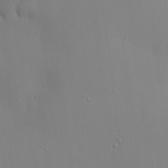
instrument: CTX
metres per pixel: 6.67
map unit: lHvf
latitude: 20.4034
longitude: 142.2739
